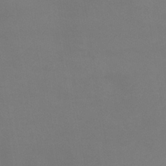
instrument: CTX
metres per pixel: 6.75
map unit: lHb
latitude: -38.7274
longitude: 74.5385
